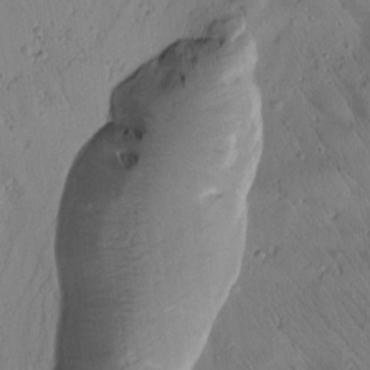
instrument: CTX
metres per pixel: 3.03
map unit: Htu
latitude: 1.8772
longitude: 176.6330
